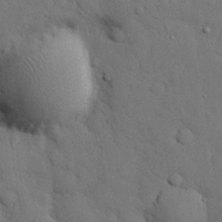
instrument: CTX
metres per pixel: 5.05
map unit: eHh
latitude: 29.0647
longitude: -76.0255
